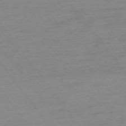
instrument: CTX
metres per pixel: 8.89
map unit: Ap
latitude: -74.8786
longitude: -83.3859
